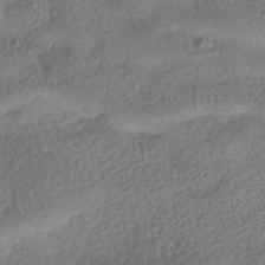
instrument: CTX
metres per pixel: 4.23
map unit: HNhu
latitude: -41.8611
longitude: 98.5951
